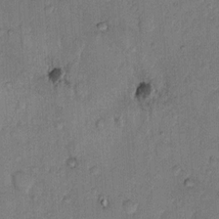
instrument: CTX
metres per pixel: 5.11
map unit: Hto
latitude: 9.1403
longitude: -61.5938
